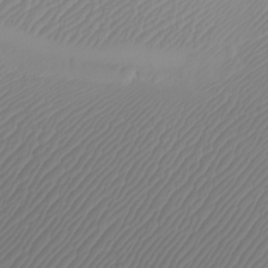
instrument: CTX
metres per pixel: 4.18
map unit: Htu
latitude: -7.1809
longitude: -67.3859
